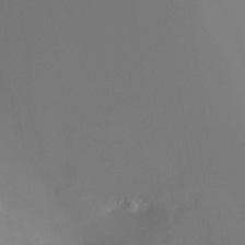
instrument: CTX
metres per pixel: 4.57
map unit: Nhu
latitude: -12.2740
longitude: -49.9339
